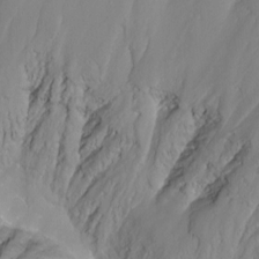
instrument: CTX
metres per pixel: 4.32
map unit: Nhu
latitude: -9.4643
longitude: -77.8016
